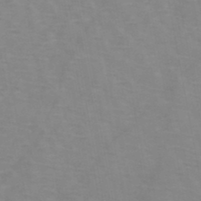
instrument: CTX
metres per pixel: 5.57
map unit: HNb
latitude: -47.6533
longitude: -47.6883
